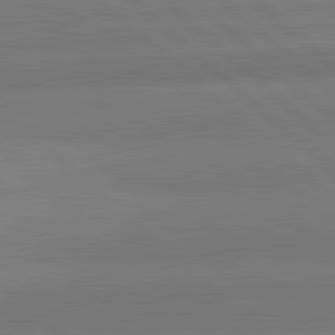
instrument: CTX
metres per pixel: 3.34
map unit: lApd
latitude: 82.2522
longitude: 161.9745
